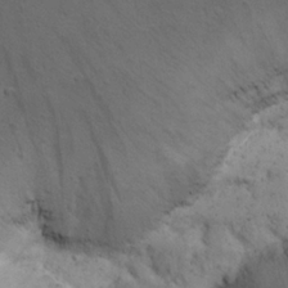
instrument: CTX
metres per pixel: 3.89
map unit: Nhu
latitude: 22.2145
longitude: -72.4223
